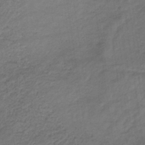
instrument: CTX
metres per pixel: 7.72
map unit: eHb
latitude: -33.1431
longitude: 68.6329
